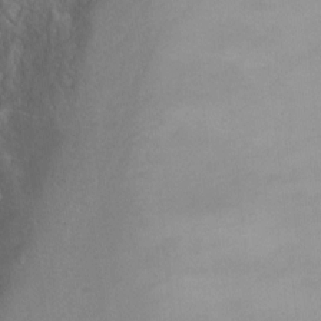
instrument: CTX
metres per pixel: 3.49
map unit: Ht
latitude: -0.3307
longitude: -45.2348
